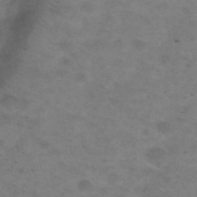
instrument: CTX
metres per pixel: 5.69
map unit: Nhu
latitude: 29.5560
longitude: -47.4049
